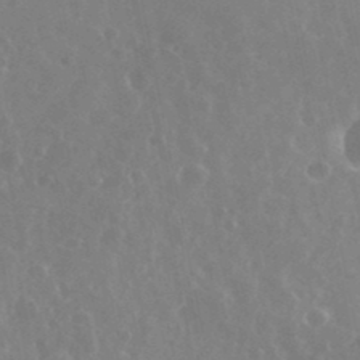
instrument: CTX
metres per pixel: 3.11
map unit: eHh
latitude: 35.4048
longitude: -59.2726
